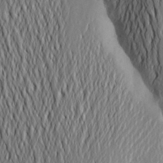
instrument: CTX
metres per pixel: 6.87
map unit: Aa
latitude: 25.5560
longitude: -149.1970
